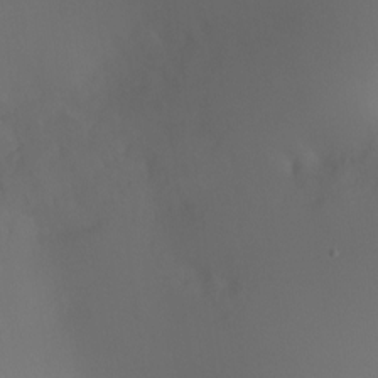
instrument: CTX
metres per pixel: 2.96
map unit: Ht
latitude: -6.1983
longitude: -27.0270
